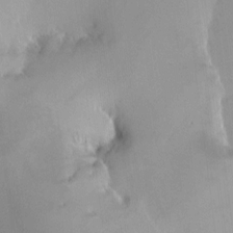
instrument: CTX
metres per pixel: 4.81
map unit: HNhu
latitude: 4.2711
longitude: -5.1403
